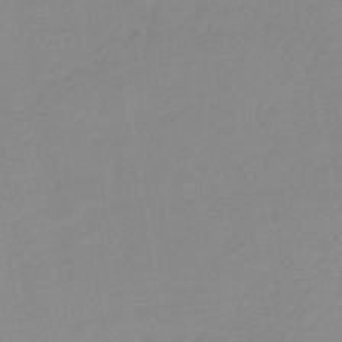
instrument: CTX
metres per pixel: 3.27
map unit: HNb
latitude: -35.4832
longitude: 51.6722
